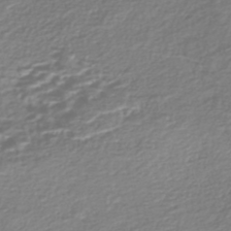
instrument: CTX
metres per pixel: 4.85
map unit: Nhe
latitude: -46.7085
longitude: -171.9528
